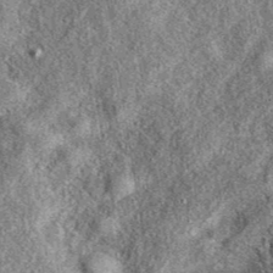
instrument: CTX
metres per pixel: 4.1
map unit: eAb
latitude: 39.7450
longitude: 107.9178
